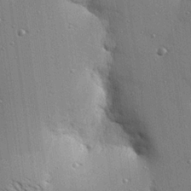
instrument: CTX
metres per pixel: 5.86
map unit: eHh
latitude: 23.5182
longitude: -89.2726
